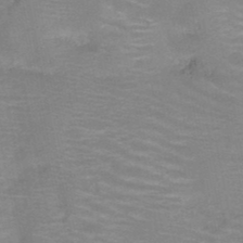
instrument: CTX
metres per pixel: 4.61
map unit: HNb
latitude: -46.6329
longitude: -46.9325
